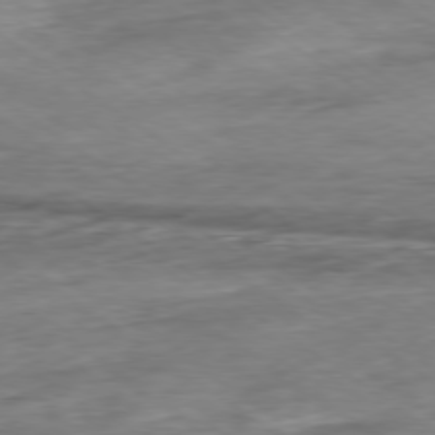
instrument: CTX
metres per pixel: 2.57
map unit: Hpe
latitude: -78.9541
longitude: -17.0270
